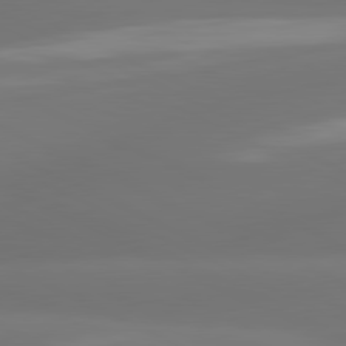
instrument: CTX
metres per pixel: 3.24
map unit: lApd
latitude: 81.1970
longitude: -164.9325
